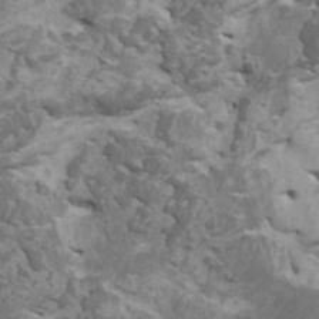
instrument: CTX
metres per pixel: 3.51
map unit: HNhu
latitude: 0.2900
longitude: 4.2172
